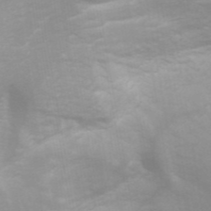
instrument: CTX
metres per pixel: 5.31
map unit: ANa
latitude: 44.9513
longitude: 29.4077
